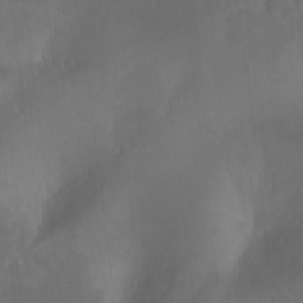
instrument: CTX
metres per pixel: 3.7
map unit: Nhu
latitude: -13.4832
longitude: -70.6112
